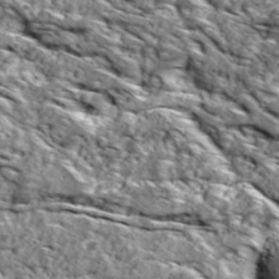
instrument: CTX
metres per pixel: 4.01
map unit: Ave
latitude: 18.8002
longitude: -134.7246
